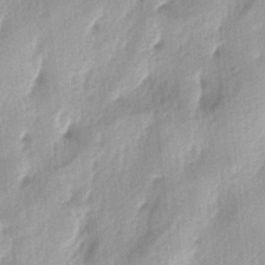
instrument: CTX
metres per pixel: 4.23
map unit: lAa
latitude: -4.7841
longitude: -125.1403
